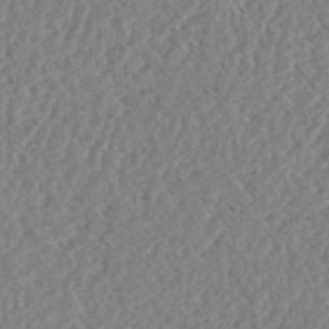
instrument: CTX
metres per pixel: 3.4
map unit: HNhu
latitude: -48.6141
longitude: 30.1417
